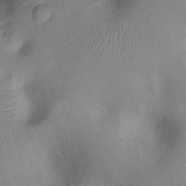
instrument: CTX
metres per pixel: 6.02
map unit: Ht
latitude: -7.5966
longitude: -24.0822
